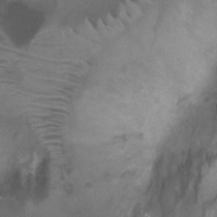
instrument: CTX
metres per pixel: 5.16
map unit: Ht
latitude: -1.5211
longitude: -20.3468
